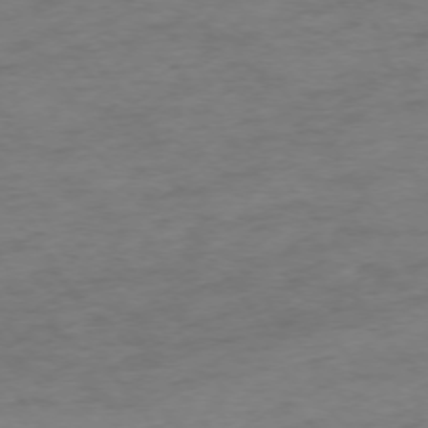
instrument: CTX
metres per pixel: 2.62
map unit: Ap
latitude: -75.0676
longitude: -73.1593
